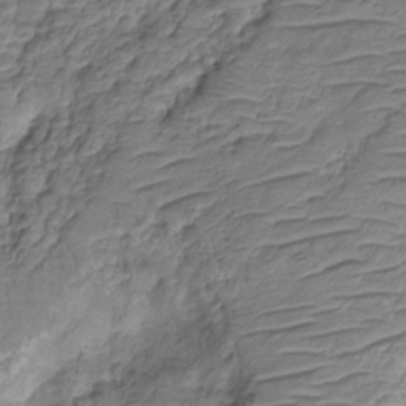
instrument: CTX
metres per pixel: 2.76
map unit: HNhu
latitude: -20.9352
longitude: 84.7652
